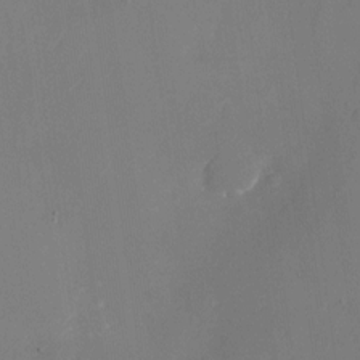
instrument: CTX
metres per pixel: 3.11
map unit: Nhu
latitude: -23.7289
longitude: -70.9136
